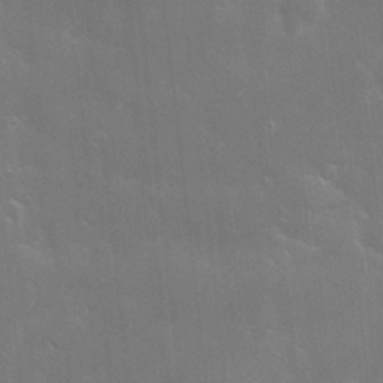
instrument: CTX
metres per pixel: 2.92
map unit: Hve
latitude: -10.8975
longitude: 174.5951
